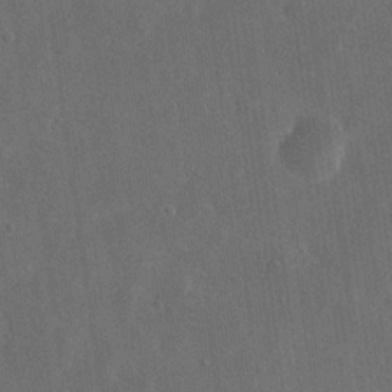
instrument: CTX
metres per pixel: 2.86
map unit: eHh
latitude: 19.1970
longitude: -65.7827
